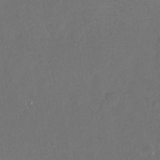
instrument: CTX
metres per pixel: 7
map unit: HNhu
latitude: 7.2537
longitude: 3.1809
